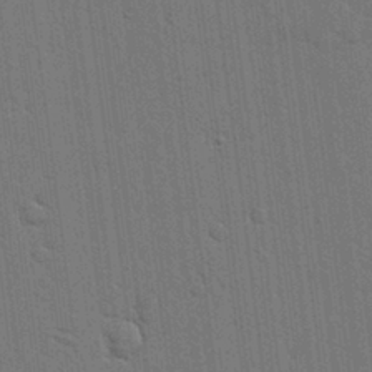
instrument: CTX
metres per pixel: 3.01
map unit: lHvf
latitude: 18.8569
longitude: -113.8583
